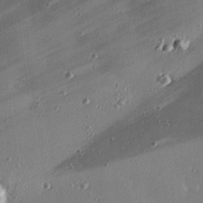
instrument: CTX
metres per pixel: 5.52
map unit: eHh
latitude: 25.3103
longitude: -89.7828
